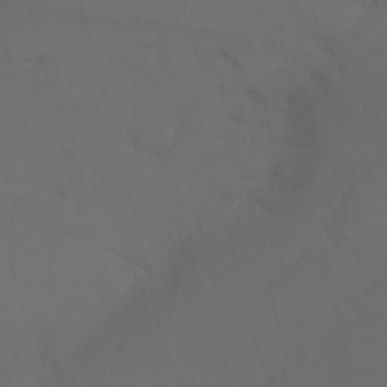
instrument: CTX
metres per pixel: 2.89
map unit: Nhu
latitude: -7.3698
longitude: -81.5371
